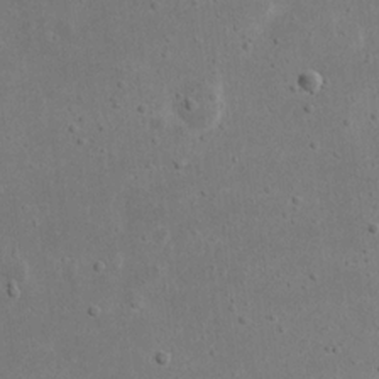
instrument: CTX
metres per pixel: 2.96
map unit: eHh
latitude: 16.7624
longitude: -71.9906
